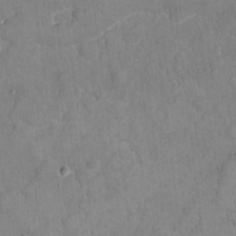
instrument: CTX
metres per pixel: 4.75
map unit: eHh
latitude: 4.3656
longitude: -69.2915
